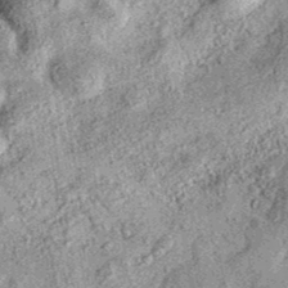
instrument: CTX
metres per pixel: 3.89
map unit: eAb
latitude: 36.4790
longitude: 106.9542
